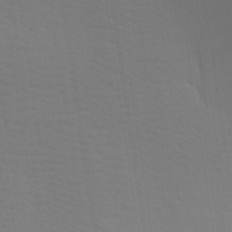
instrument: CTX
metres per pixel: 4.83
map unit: Aa
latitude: 29.9339
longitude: -135.2726
